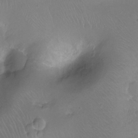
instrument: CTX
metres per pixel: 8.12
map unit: Ht
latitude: -11.4643
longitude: -44.0255
